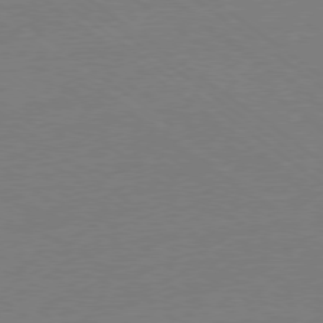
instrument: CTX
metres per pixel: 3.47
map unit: Ap
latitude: -78.7652
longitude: -97.9906
